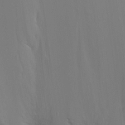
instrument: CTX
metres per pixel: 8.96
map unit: Ht
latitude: -8.2361
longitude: -30.3468
